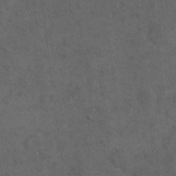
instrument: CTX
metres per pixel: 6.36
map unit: eHh
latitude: 19.2537
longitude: -63.6316
